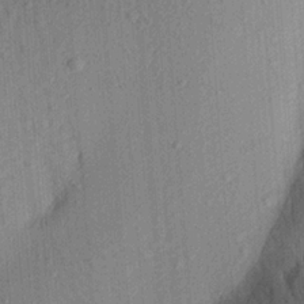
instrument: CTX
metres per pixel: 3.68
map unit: Aa
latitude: 21.4805
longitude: -144.1767
